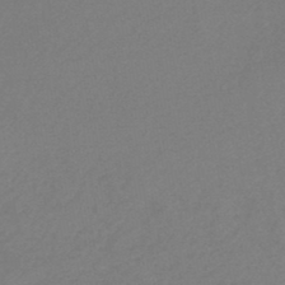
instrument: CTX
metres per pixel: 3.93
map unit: lHb
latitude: -46.8408
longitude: 57.5399
